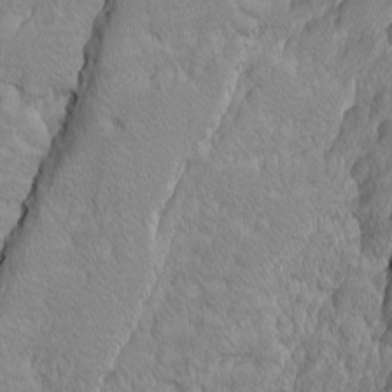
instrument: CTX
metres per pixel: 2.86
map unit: Ave
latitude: -9.9367
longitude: -117.1592
